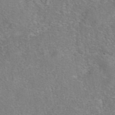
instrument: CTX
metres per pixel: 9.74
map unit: eAb
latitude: 42.5735
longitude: 104.4440
